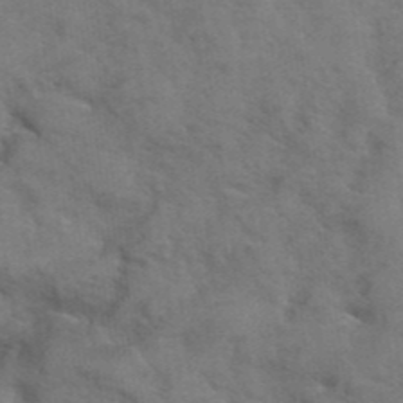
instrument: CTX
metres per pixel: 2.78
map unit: Hto
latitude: 38.7435
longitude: -43.7828
